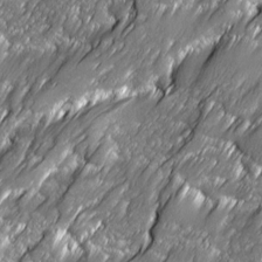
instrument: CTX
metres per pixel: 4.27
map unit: Ave
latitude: 16.6113
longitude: -135.4048
